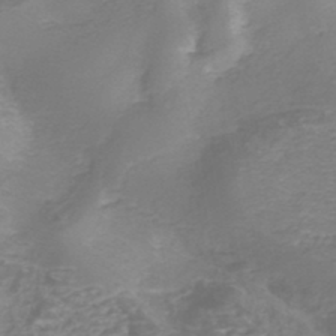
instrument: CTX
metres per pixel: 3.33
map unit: Nhe
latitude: -45.6344
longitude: 152.9919
